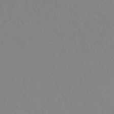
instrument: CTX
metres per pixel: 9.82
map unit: ANa
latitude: 40.6868
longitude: 22.6897
